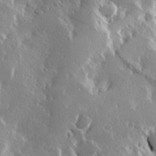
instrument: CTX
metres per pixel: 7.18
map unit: Hve
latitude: 23.8016
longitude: 145.9556
